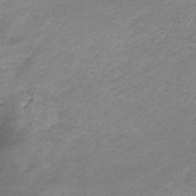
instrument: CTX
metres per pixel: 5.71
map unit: HNb
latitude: -33.3132
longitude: 63.0864
